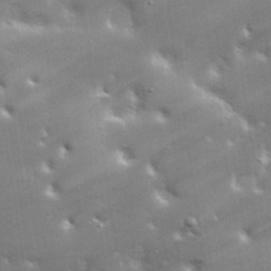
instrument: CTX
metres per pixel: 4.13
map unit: lHvf
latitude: 32.7813
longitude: -93.3103
